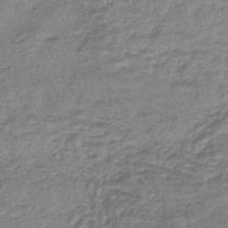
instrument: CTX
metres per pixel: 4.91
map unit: lHb
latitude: -41.6533
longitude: 66.5952
